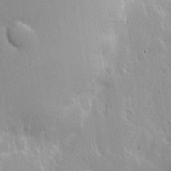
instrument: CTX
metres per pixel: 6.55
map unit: Nhe
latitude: -2.3873
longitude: -59.5749
